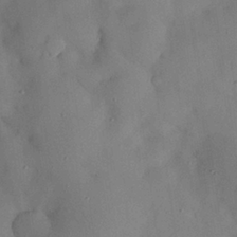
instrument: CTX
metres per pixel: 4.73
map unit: Nhu
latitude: 26.3089
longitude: -72.8380
